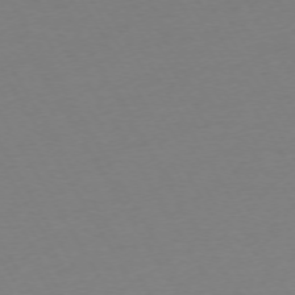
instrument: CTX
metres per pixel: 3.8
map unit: Ap
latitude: -74.3496
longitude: -68.6302
